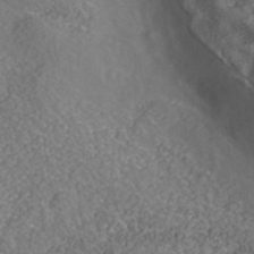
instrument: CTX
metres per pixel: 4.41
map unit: Nhe
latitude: -40.5951
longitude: -99.8394
